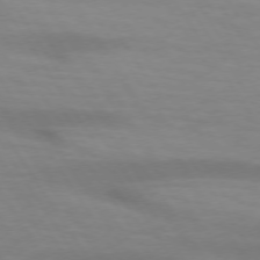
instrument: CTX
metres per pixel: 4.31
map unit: lApd
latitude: 73.6127
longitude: -53.9339
